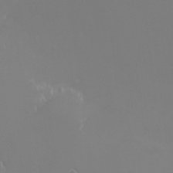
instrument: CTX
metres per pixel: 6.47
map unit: Nhu
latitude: -4.9541
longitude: -86.8569
